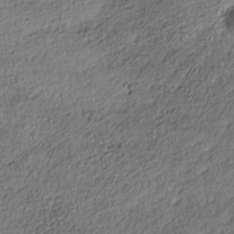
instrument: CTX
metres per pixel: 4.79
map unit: Nhe
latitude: -38.5574
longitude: 138.5385
